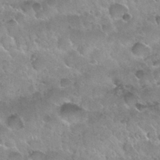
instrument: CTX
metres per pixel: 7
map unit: Nhu
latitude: 30.1011
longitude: -54.3278
